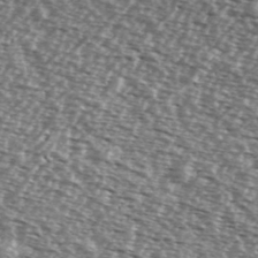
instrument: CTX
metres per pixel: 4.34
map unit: Ave
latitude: 39.4615
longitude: -112.4790
